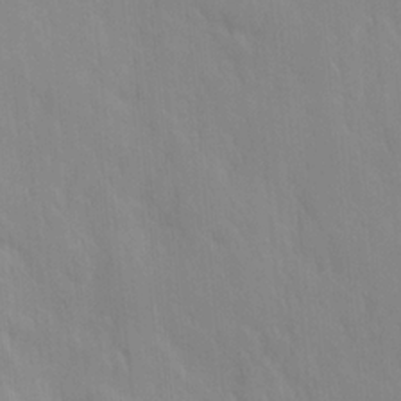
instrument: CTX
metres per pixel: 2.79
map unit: Ave
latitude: 9.7261
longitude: -104.2145
